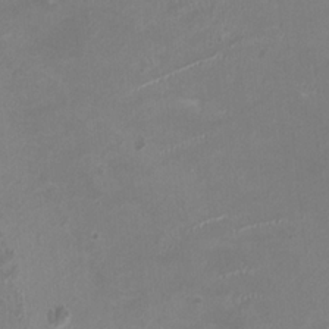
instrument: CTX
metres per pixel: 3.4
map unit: HNhu
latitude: 2.9324
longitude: -2.8002
